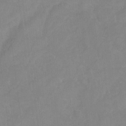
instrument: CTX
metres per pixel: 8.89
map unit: Hto
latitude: -7.1242
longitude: -38.1200
